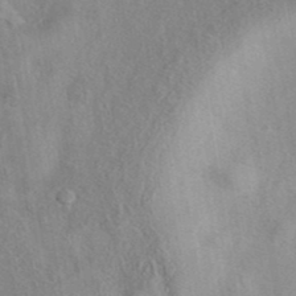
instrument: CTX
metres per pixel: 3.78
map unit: eAb
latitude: 40.7813
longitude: 104.5007
